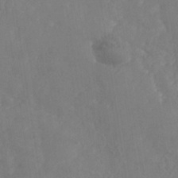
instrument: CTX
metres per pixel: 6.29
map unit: Nhe
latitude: -37.1053
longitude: 139.2943
